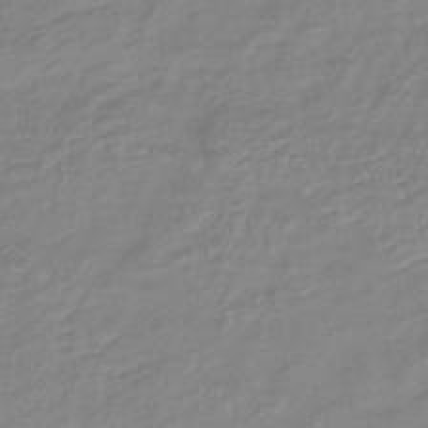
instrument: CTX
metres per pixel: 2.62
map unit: lHb
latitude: -40.9919
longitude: 76.5007
